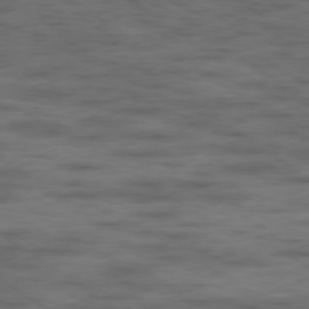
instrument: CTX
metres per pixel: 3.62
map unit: Hpe
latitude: -79.2187
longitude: -21.9528
